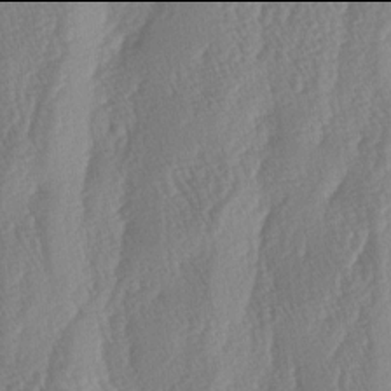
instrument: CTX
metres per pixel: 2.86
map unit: lAa
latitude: -6.0094
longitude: -130.0822
